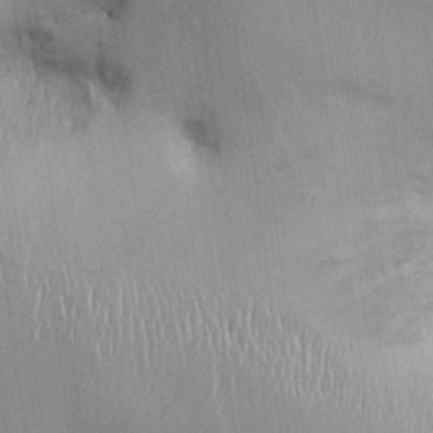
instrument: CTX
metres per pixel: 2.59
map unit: Ht
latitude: -3.6910
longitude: -13.4427
